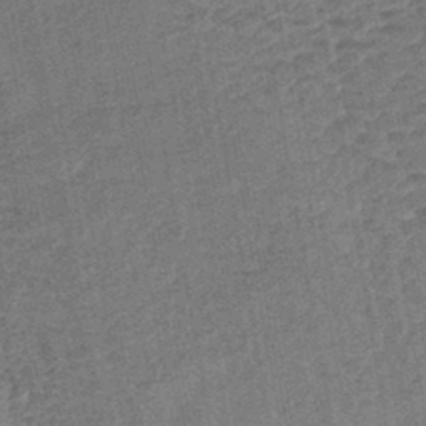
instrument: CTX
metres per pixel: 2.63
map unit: lHb
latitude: -43.7666
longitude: 80.2173
